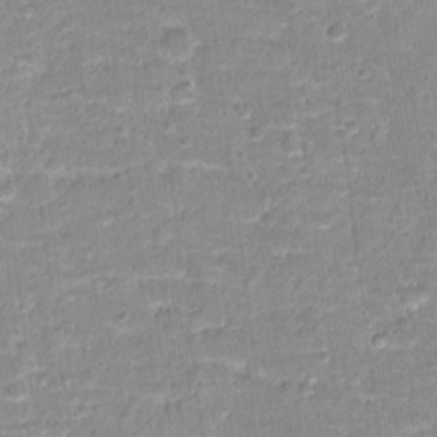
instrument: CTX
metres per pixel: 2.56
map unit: Hto
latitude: 16.0255
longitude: -36.9892
